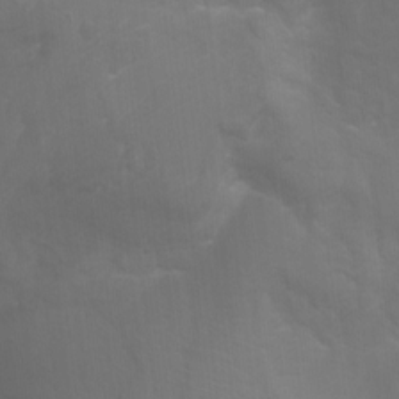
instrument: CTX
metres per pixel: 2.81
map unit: Hto
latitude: -7.5210
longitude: -51.3670
